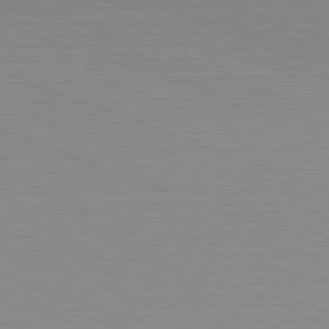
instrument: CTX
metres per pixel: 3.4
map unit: Hpe
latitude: -82.5385
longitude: 6.8219
